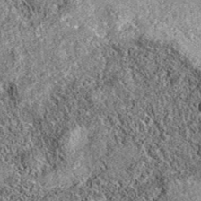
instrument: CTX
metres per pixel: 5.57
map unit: eAb
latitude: 36.1955
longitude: 111.7667
